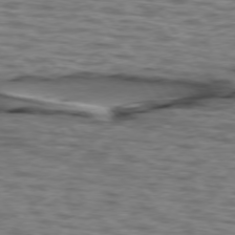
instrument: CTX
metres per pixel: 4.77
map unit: lApd
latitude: 75.7261
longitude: -71.6883
